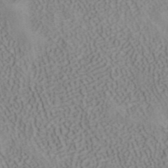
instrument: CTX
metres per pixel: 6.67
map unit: ANa
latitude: 40.6301
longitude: 34.0850
